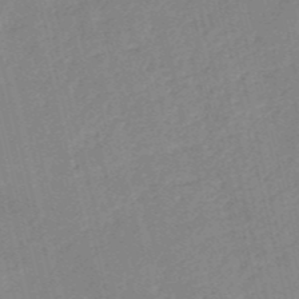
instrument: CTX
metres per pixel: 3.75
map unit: HNb
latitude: -53.7477
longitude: -37.0648
